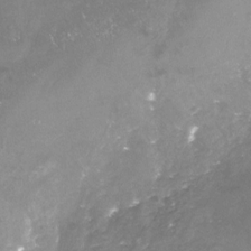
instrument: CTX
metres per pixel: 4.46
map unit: Nhu
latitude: -24.0850
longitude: -57.5749
